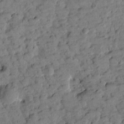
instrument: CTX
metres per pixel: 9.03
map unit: Htu
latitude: 1.6316
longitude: 179.8800
